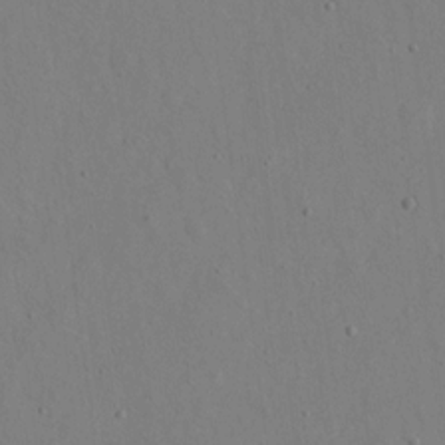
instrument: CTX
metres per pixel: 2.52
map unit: eHh
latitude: 17.3860
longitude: -70.1956
